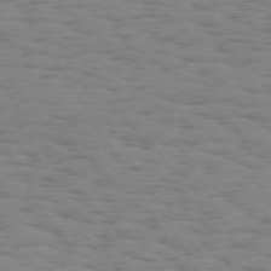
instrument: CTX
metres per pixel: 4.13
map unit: Hpe
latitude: 74.0444
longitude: -135.8961
